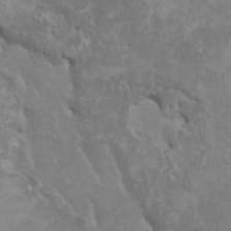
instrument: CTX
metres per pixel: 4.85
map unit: HNhu
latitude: 4.4034
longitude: -3.9717
